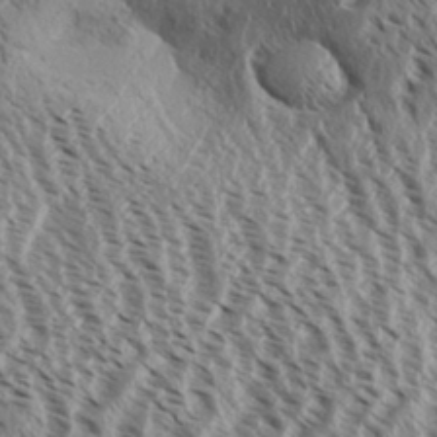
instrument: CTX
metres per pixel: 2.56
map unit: Aa
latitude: 32.4223
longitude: -137.9150
